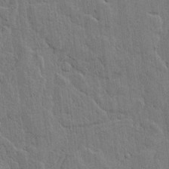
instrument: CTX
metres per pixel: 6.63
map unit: lHvf
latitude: 17.5749
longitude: -116.3656
